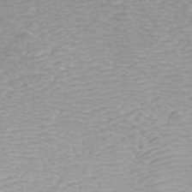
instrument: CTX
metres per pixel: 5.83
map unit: ANa
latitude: 41.3481
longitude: 32.7275
